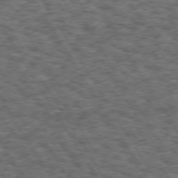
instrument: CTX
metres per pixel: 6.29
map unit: Hpe
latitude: 73.4238
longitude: -126.2523
